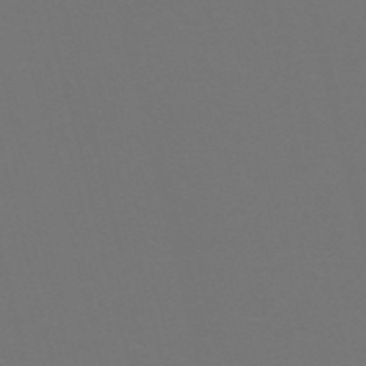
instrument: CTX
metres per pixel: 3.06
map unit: Nve
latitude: -57.4265
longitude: 52.2361
